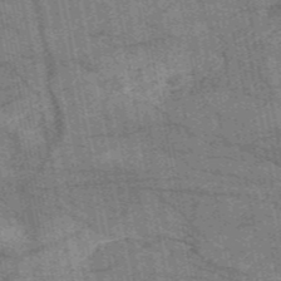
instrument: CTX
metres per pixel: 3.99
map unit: HNb
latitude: -53.9556
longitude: -40.9513
